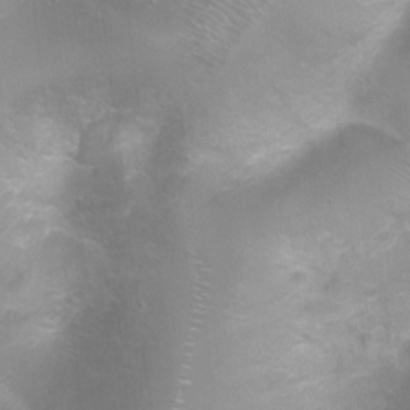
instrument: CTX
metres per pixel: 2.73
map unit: Ht
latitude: -4.9163
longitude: -28.3656
